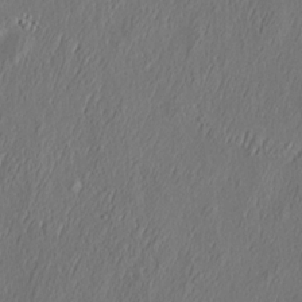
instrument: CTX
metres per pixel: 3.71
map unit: eHh
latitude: 5.2159
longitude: -77.4426
